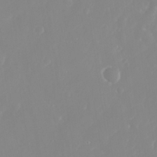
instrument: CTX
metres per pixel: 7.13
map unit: eHh
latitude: 31.4994
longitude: -59.2726
